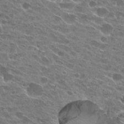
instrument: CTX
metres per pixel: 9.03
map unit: Hto
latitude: 24.4790
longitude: -41.9339
